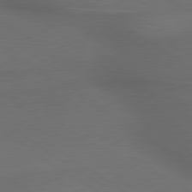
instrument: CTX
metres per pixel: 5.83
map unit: lApd
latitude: 79.7639
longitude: -176.2522
